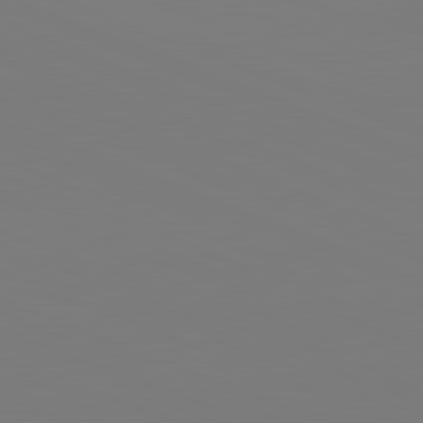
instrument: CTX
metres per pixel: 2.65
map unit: lApd
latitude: 81.9150
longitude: 146.3117
